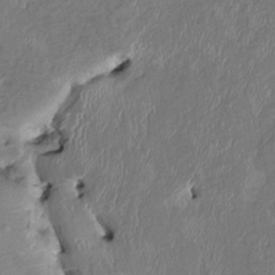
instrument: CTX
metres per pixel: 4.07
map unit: HNhu
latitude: 2.8380
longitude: -5.3671
